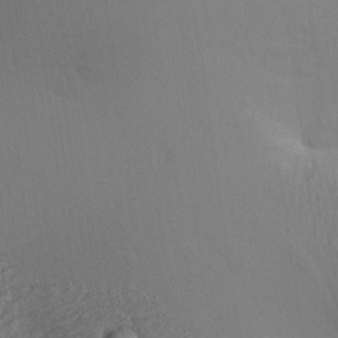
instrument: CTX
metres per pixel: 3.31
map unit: Aa
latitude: 28.0633
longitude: -136.6302
